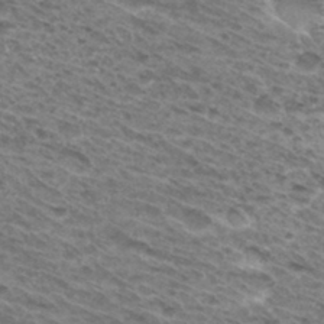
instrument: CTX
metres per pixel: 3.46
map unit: Hto
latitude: 31.8962
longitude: -46.4979
